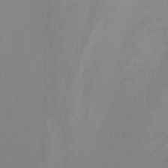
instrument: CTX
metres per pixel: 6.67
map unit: Nhu
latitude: -6.7274
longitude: -84.3089
